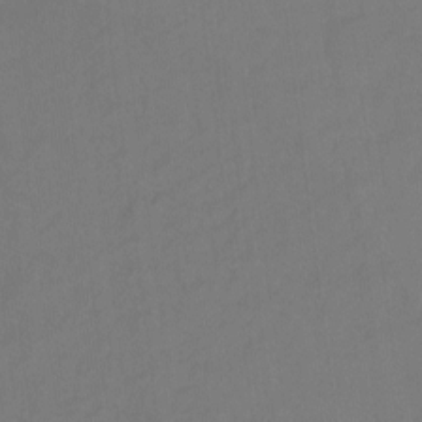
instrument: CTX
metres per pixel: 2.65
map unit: Hto
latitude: -10.2928
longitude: -37.9717
